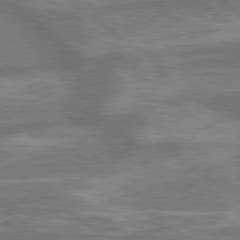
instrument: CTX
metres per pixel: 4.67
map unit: lApd
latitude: 79.6316
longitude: -171.1781
